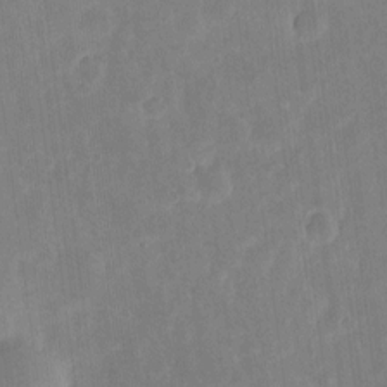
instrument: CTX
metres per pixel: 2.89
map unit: eHh
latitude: 6.3656
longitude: -70.2333
